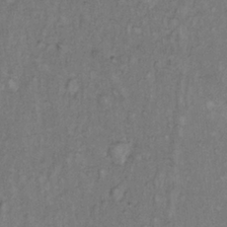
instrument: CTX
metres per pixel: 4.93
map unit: Hto
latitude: 12.7246
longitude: -60.8947
